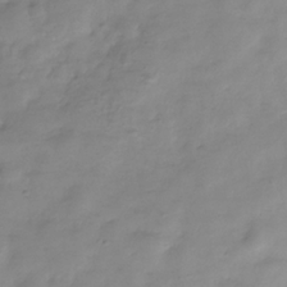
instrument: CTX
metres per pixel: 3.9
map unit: Hve
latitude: -32.1984
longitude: 90.8597
